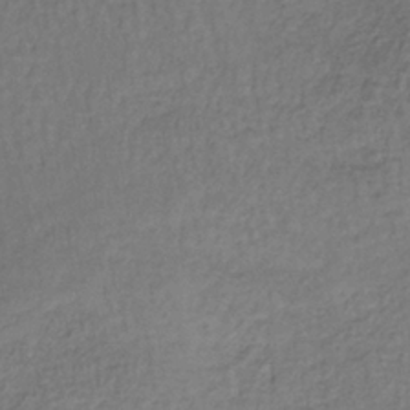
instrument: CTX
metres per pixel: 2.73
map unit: lHb
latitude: -35.9367
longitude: 61.0864
